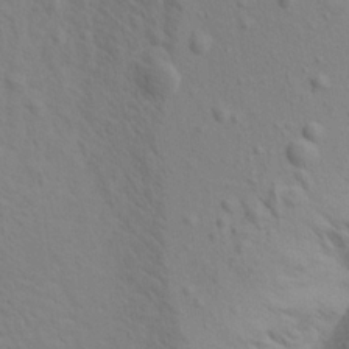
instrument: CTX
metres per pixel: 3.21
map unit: Aa
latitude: 18.7624
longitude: -142.3467
